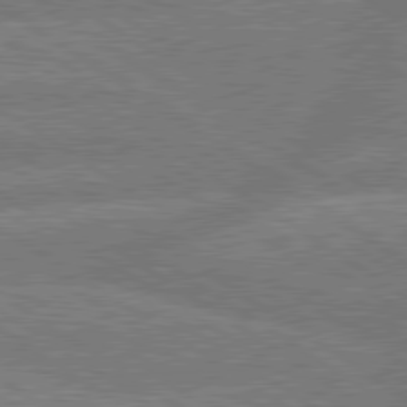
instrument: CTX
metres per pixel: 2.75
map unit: lApd
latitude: 79.6694
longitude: -161.8016
